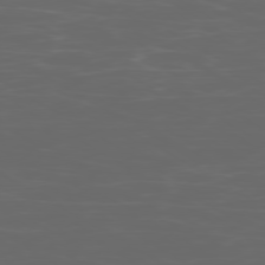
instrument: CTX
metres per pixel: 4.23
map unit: Ap
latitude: -78.9352
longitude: -74.7435
